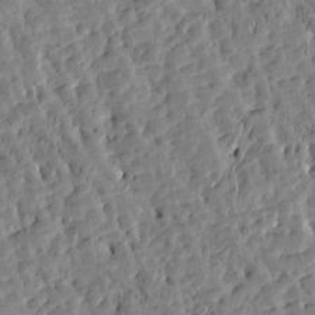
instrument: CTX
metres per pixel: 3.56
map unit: Htu
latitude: -3.2186
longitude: 175.4454
